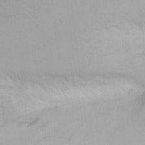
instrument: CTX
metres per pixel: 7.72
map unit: Nhu
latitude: -6.7463
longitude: -83.1592
